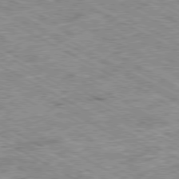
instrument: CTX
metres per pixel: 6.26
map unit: Ap
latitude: -80.3684
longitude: -85.1214
